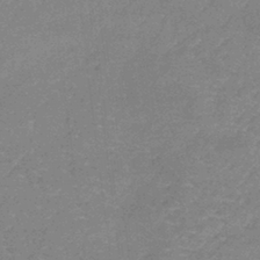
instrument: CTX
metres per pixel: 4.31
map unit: lHb
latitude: -41.3509
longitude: 66.0850
